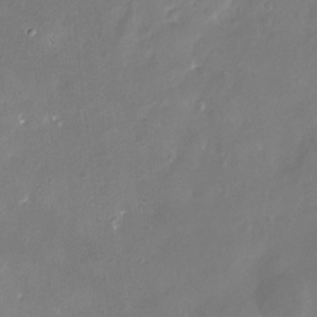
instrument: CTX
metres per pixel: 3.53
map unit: Nhu
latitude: -29.6344
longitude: -77.2348
